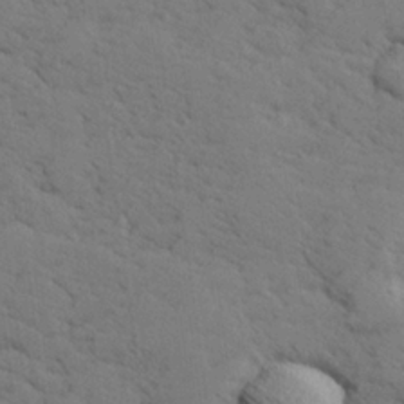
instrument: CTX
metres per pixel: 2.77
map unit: lHvf
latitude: 26.1011
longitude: 143.1053
